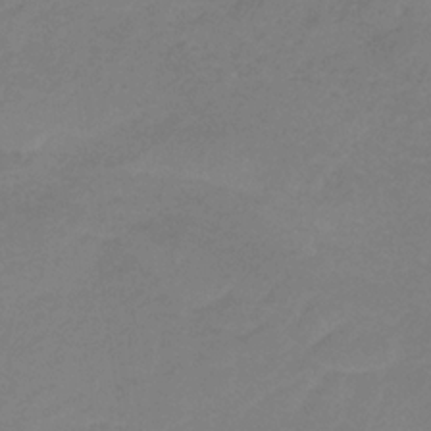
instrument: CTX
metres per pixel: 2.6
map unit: HNb
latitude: -33.6344
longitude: 60.7841
